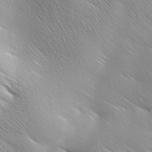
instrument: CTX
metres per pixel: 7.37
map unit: Ave
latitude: 1.3670
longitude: -114.3467
